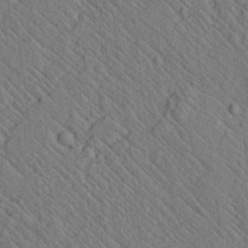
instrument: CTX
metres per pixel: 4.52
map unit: lAvf
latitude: 7.5749
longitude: 159.7099
